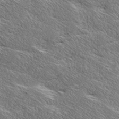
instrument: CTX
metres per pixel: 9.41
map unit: Ave
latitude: 17.4237
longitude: -137.9339
